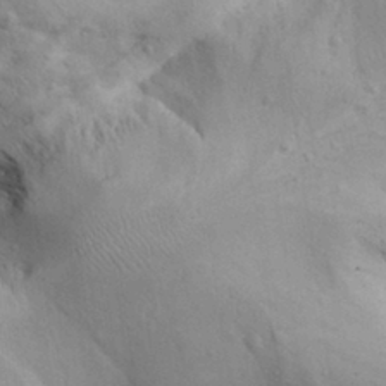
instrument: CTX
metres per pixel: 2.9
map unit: Aa
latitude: 28.9891
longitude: -144.8758
